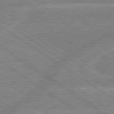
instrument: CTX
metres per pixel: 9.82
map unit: lApd
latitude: 79.4049
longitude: -157.7827
